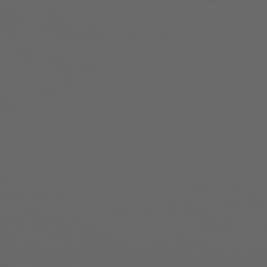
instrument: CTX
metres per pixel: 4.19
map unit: Hpe
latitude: 76.6490
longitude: -139.8961
